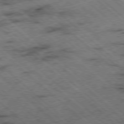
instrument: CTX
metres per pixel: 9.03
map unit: Ap
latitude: -78.5762
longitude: -49.8394
